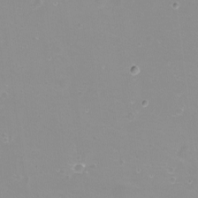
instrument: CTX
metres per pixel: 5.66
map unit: eHh
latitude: -12.1795
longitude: -60.9702
